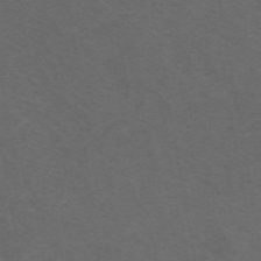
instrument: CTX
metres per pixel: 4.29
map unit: ANa
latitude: 44.3089
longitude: 26.3495
